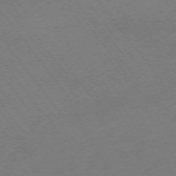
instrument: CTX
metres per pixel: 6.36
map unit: Ap
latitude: -74.6141
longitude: -69.7450
